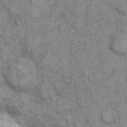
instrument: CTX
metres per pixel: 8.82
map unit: eHh
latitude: 7.0080
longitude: -64.3656
